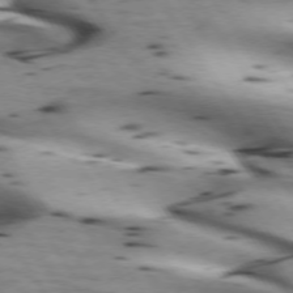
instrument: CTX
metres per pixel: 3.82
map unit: lApd
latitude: 72.7247
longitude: -53.2537
